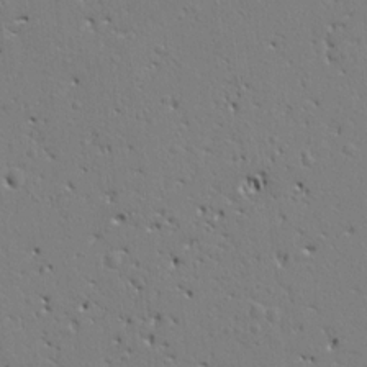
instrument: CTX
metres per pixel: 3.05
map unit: Ht
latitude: 8.5546
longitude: -76.4034
